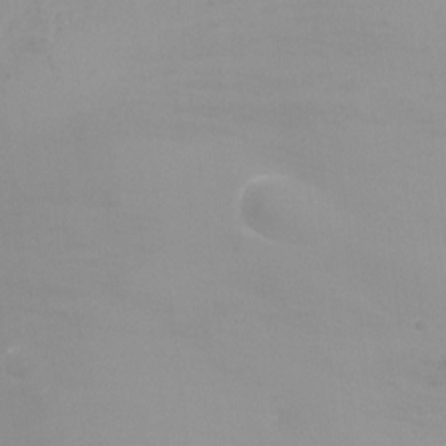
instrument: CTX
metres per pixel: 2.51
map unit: Ht
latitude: -5.5588
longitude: -24.7813
